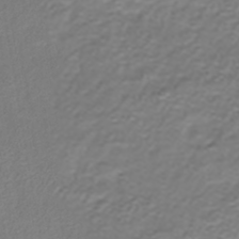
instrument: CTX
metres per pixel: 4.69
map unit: HNhu
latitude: -40.6329
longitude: 108.7274
